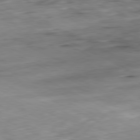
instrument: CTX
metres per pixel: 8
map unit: Ap
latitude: -81.1431
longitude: -82.5734
